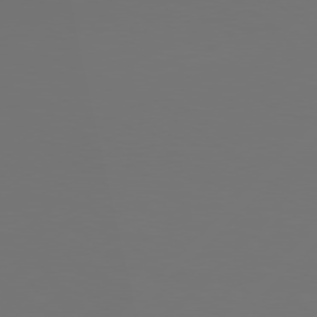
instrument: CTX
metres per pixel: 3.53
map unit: Hpe
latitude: 77.1592
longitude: -138.8191
